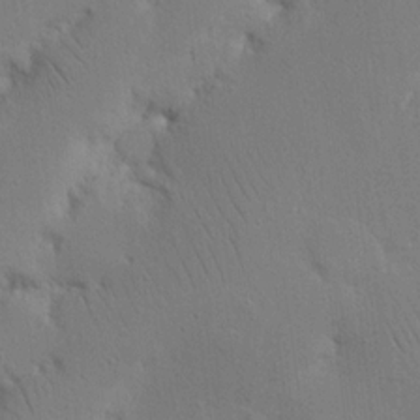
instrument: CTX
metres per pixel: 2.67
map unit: Nhu
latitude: 16.7246
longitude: -75.2348
